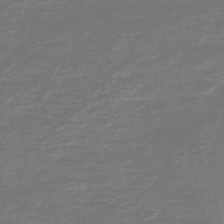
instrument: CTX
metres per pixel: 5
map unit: HNb
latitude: -47.1620
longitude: 53.2753
